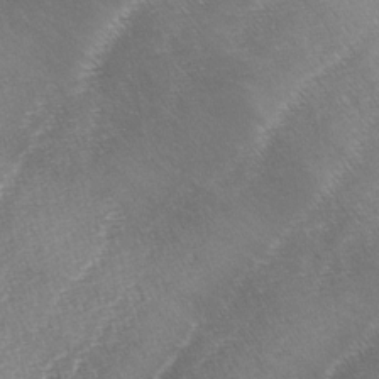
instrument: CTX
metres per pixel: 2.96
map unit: lAa
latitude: -4.0661
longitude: -129.7449
